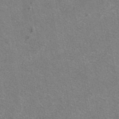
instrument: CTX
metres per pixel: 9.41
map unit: eAb
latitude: 47.9717
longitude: 114.1795
